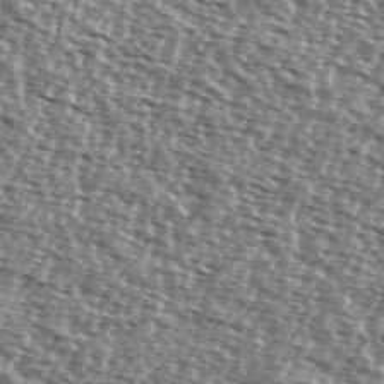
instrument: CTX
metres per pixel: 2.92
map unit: Ave
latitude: 38.2333
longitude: -112.3278
